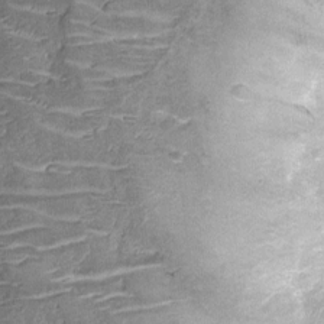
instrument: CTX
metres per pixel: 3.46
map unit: Nhu
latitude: -12.1984
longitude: -23.0080
